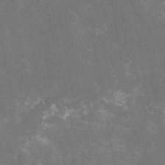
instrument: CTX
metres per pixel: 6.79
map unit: Ht
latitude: -10.4062
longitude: -22.1200
